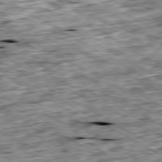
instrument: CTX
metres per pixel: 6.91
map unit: Ap
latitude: -80.2362
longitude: -89.6883
